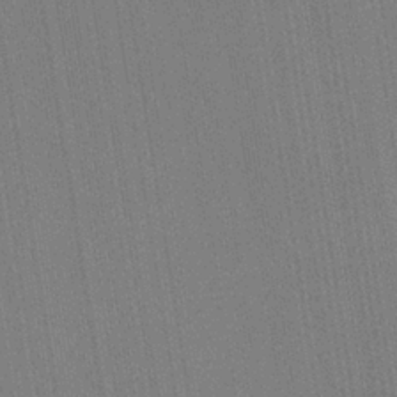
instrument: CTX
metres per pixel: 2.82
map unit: HNb
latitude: -34.0661
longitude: 54.9353
